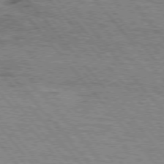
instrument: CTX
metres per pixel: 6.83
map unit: lApd
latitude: 75.4049
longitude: -75.4615
